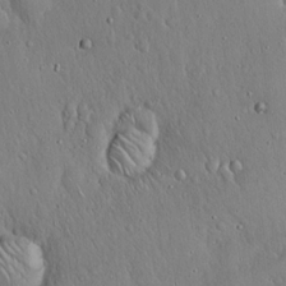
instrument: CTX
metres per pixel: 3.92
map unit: Hto
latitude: 17.7450
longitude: -58.2334
